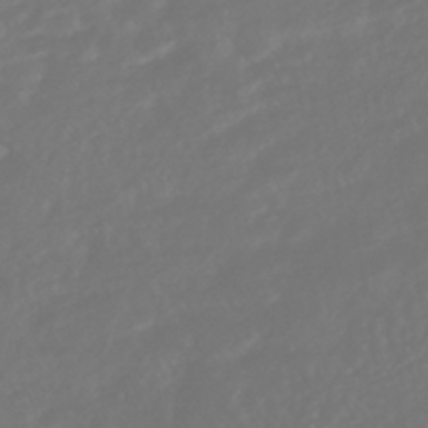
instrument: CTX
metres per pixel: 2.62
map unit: HNhu
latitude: -45.9178
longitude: 103.8611
